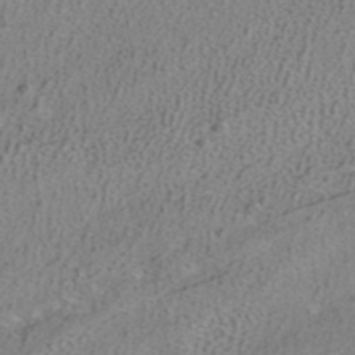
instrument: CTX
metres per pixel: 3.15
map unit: ANa
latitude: 39.7827
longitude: 24.2550
